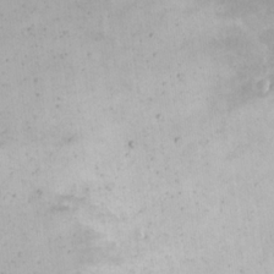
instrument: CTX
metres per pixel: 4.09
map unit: eHh
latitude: 16.2334
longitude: -67.7449
